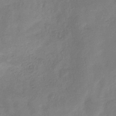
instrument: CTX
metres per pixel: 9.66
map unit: eHb
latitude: -30.0850
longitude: 70.8408
